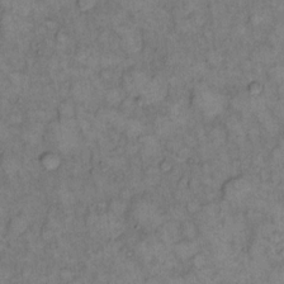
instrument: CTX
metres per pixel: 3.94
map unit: eHh
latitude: 14.3657
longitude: -64.8758
